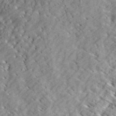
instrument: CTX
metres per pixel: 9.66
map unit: ANa
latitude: 43.5749
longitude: -86.0633
